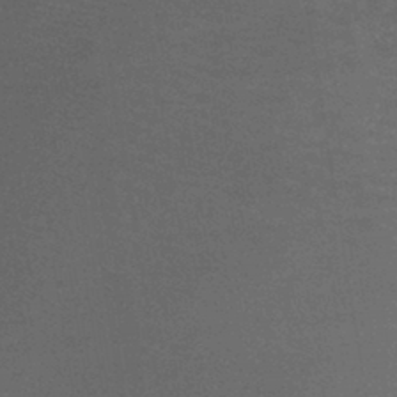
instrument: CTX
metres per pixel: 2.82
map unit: lHb
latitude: -42.5951
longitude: 80.6141
